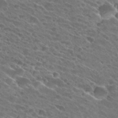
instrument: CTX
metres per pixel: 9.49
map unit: Hto
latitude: 26.5735
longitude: -42.1200
